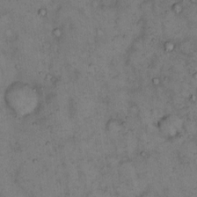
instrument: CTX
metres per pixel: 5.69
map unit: eHh
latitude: 15.5183
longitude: -64.0633
